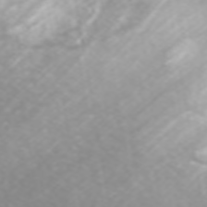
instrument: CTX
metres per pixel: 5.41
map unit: ANa
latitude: 45.3104
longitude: 22.0850
